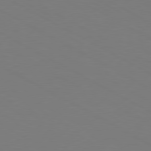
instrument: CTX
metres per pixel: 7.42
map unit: Hpe
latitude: 78.7813
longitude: -119.6505
